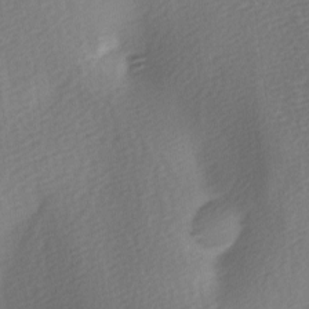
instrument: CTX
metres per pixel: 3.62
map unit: lAa
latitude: -5.6344
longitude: -121.0837
